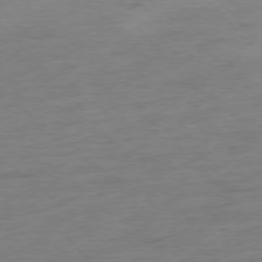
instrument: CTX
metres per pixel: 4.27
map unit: Hpe
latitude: -77.1053
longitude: -14.8191
